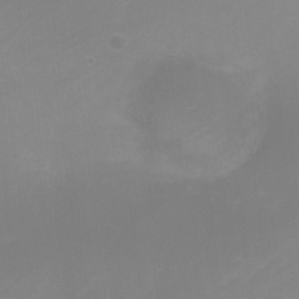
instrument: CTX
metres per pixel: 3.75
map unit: Nhe
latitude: -20.0661
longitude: 143.5399
